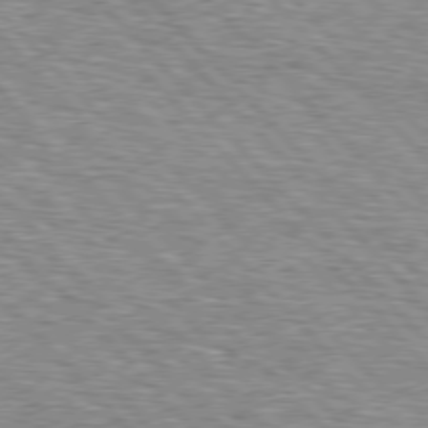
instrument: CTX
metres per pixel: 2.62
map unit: lApd
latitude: 76.8380
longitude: -74.7057
